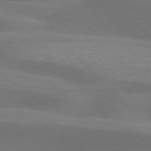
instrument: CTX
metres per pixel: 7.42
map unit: lApd
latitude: 76.4601
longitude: -59.6883
